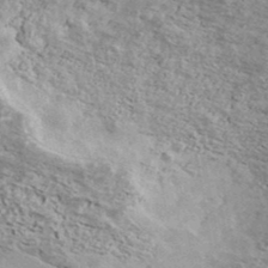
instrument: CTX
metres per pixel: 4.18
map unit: Ave
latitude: 39.3671
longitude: -108.7435
